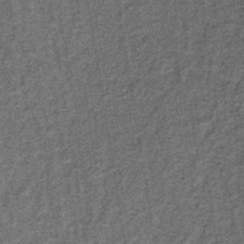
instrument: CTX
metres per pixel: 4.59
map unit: lHb
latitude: -38.4818
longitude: 65.8612
